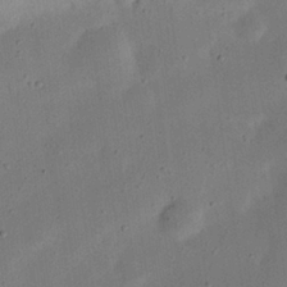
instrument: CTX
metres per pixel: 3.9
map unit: eHh
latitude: 24.6301
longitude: -68.7057
